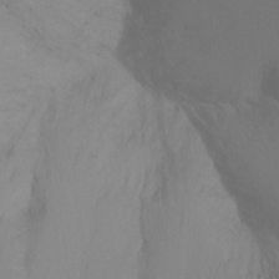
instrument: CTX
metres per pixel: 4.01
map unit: Ht
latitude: -8.5385
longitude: -32.1389
